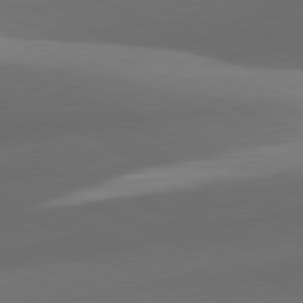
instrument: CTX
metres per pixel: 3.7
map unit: lApd
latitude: 81.8772
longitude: 133.0109
